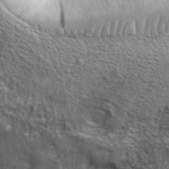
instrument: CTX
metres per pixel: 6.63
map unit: lHvf
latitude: 37.8206
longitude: -90.5924
